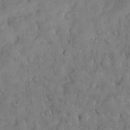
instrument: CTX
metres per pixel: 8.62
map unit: eHh
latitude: 31.2348
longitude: -68.6302
